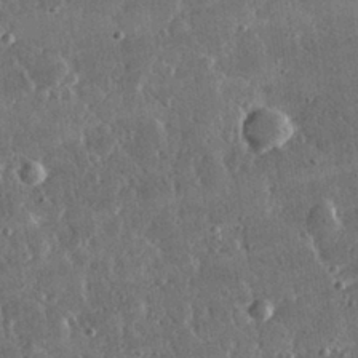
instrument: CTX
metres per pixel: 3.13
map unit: lHvf
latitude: 31.4616
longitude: -91.4237
